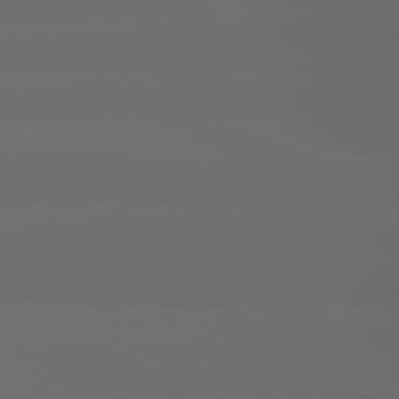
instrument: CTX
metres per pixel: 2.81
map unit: lApd
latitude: 80.6868
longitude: -136.7247
